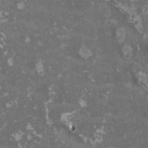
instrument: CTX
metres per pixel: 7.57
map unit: HNhu
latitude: 2.1011
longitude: -3.7638
